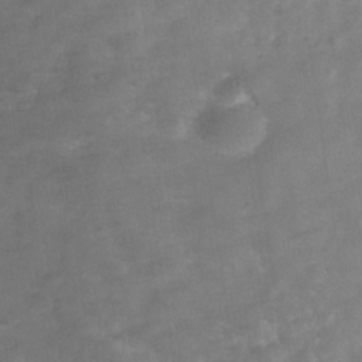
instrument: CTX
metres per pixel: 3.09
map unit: Hve
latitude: -31.6911
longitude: 92.9731
